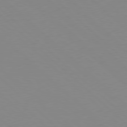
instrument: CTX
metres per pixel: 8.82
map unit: Hpe
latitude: 78.3468
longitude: -164.5735
